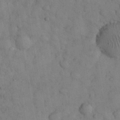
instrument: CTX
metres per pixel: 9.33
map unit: eHh
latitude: 31.7828
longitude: -67.1214
